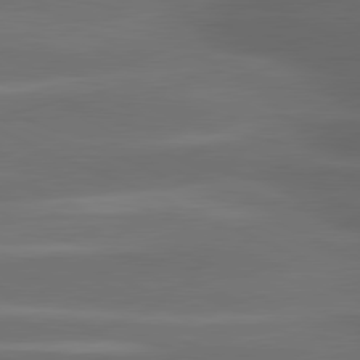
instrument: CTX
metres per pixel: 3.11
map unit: lApd
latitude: 81.1403
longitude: -143.7072
